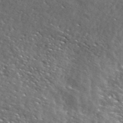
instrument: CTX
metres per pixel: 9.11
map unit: ANa
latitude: 41.6127
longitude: -87.1970
